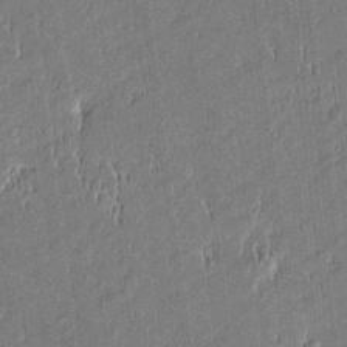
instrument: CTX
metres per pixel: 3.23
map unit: Htu
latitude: -5.2376
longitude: 176.4251
